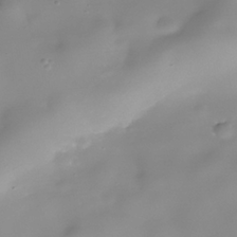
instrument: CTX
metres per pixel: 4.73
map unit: Nhe
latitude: -38.1039
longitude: -118.3656
